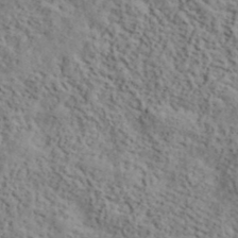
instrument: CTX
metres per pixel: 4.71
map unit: lHvf
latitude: 39.7638
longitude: -87.8961
